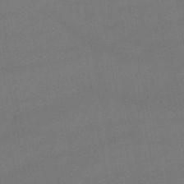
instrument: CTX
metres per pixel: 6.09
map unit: lHb
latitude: -47.7099
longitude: 62.1605
